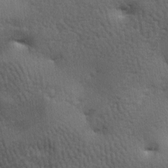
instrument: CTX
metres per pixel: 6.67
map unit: lAa
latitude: -7.9745
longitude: -125.4049
